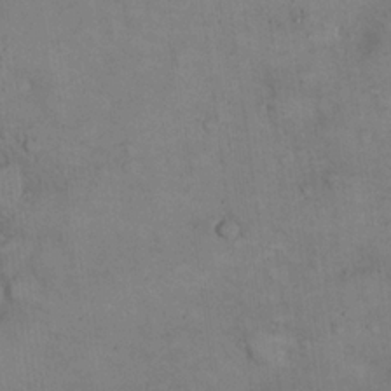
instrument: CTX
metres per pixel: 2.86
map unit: eHh
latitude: 22.1578
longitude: -60.4412
